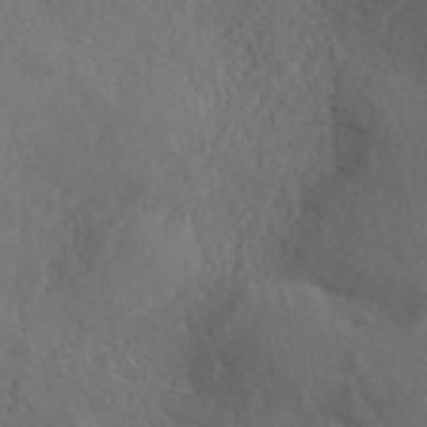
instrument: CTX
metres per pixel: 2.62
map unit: ANa
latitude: 42.8947
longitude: 53.8989
